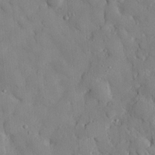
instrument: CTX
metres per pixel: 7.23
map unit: eHh
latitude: 28.0444
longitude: -77.4048
